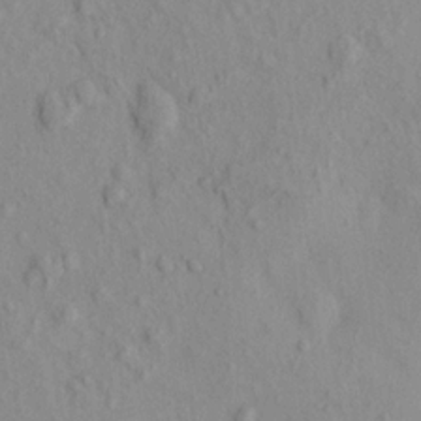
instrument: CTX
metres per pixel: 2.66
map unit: eHh
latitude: -0.7086
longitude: 17.9367
